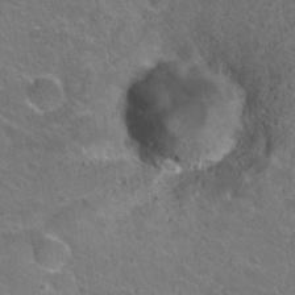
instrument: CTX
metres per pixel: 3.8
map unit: Hto
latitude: 24.5356
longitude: -31.0648
